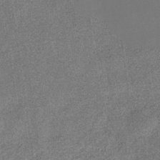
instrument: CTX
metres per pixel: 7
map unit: eHb
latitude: -34.9542
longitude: 78.4818
